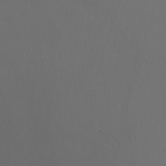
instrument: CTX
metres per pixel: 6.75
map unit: Nhu
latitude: -6.9730
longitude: -91.2159
